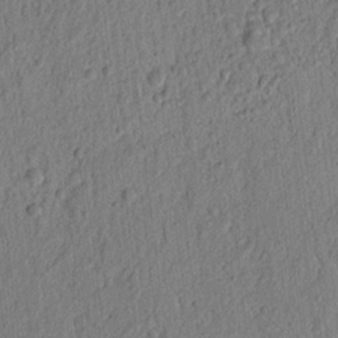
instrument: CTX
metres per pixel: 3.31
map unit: lAvf
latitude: 6.9514
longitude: 164.8597
